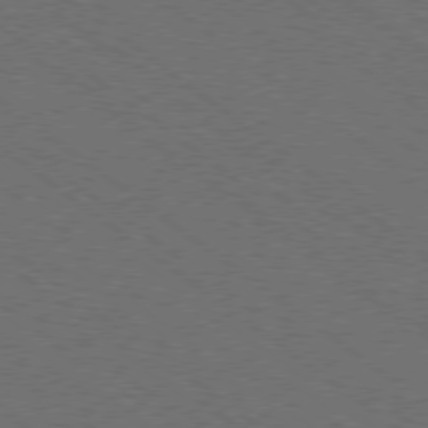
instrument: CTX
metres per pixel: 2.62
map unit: Ap
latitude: -79.5210
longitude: -64.5735
